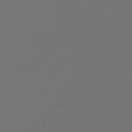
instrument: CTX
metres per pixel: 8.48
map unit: Hpe
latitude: 76.6112
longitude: -138.7246
